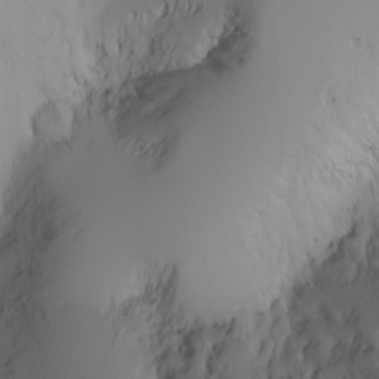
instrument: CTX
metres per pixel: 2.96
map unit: Nhu
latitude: -3.9745
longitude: -84.5735
